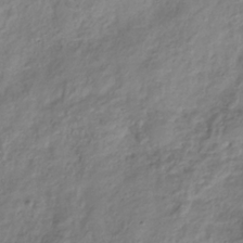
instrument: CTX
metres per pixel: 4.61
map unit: Hve
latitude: -32.7841
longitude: 90.3307
